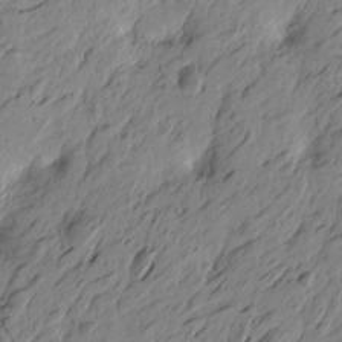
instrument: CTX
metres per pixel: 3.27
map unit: Htu
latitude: -5.6344
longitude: -179.9150
